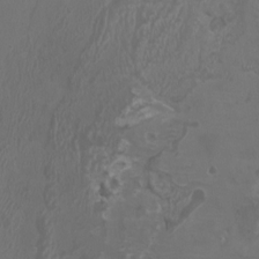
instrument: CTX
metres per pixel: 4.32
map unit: HNhu
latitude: 2.9513
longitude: -2.4601
